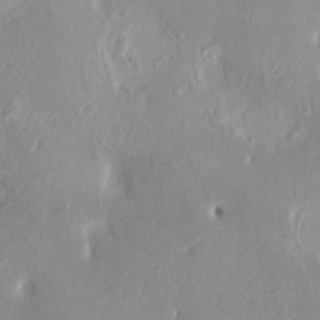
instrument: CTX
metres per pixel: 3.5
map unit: HNhu
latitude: 7.5371
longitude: -1.4804
